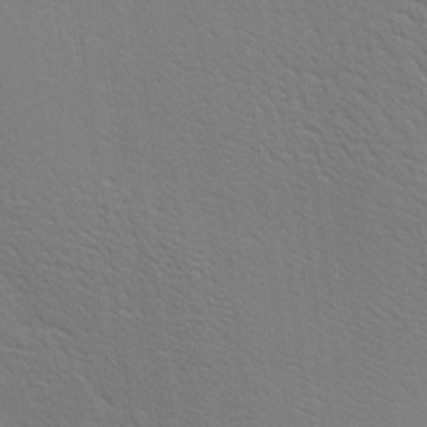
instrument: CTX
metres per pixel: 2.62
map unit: Aa
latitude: 20.6113
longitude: -140.5923
